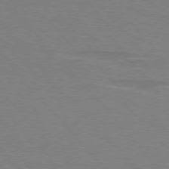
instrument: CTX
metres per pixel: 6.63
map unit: lApd
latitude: 75.8961
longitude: -81.0836
